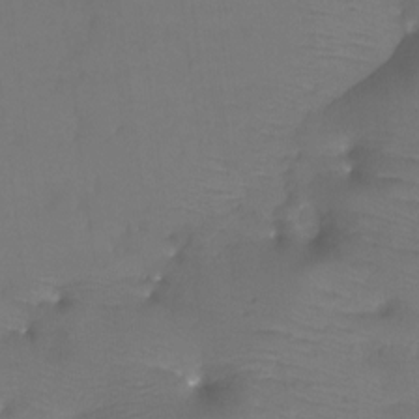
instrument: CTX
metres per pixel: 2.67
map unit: Htu
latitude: -13.1809
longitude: -45.6883
